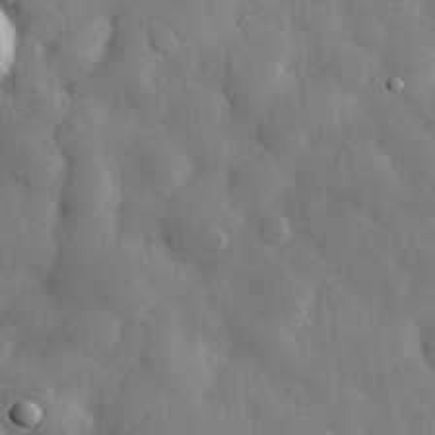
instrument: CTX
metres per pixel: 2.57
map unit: eHh
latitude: 29.7827
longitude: -79.0837
